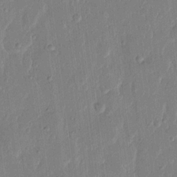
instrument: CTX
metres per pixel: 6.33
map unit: eHh
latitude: 13.4427
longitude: -69.4049
